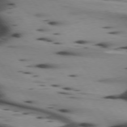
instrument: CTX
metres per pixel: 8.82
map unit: lApd
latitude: 75.0081
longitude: -64.9892
